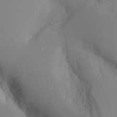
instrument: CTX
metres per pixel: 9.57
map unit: Aa
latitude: 22.5168
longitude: -145.8961
